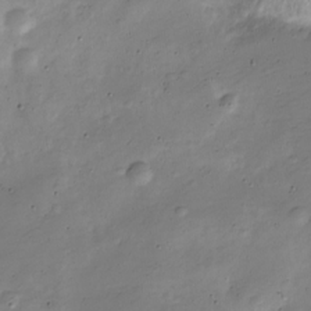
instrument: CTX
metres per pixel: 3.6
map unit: Nve
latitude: -25.3698
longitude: 106.0283
